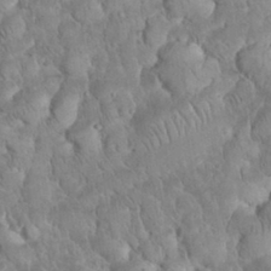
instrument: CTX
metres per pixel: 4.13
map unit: eHh
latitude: 33.1403
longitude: -64.8947
